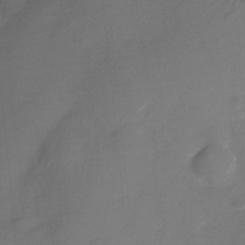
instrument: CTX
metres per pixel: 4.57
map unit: Nhu
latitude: -27.9745
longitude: -73.8017
